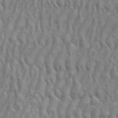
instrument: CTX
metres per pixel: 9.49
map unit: eHh
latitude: 33.5938
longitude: -141.1025
